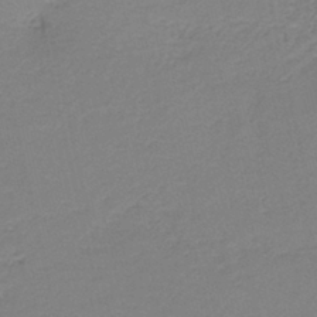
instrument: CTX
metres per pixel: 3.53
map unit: HNb
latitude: -40.7274
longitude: 49.9556
